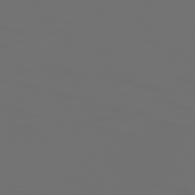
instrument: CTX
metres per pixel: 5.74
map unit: Hpe
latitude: 76.0444
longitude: -140.9891
